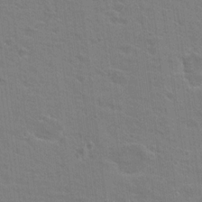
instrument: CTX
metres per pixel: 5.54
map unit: Nhu
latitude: 17.1214
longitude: -31.0459
